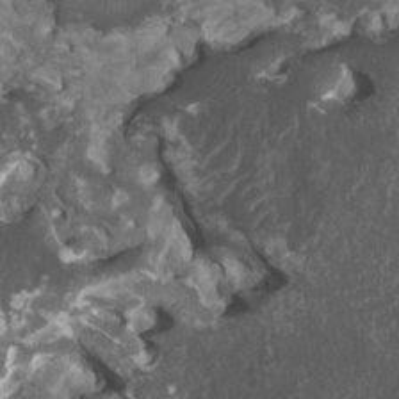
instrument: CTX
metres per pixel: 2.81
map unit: HNhu
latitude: 2.4412
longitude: 3.3509
